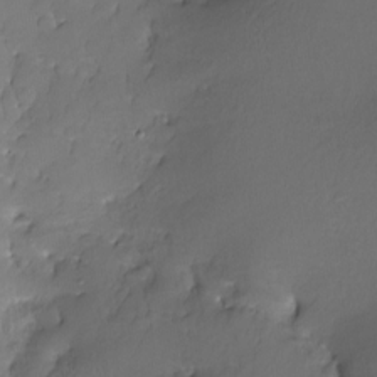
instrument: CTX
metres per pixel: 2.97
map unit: Nhe
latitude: -26.8408
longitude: -110.4790
